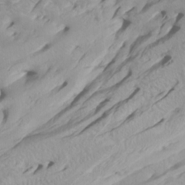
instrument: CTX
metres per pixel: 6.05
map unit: Htu
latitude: -7.7855
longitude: -66.2900
